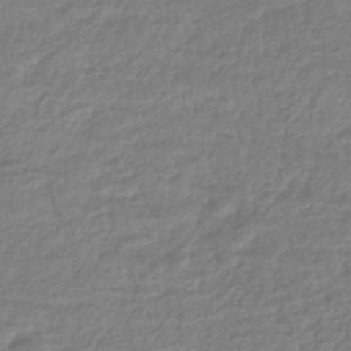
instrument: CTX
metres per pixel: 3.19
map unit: HNhu
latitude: -45.5777
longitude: 98.4251
